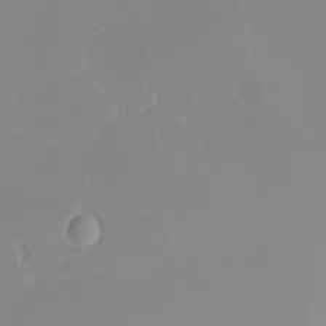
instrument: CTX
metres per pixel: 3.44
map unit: eHh
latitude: -5.7666
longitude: -86.4412
